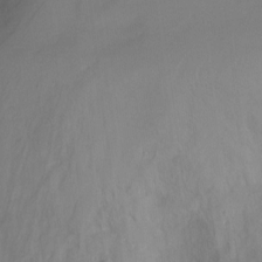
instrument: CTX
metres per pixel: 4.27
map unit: Nhu
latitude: -17.4644
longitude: -45.3670
